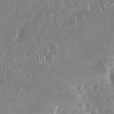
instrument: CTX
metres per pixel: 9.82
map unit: Nhu
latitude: 29.3293
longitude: -62.4034
